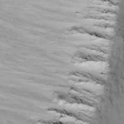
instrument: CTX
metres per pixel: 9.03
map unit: Ave
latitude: 14.8002
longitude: -103.6694
